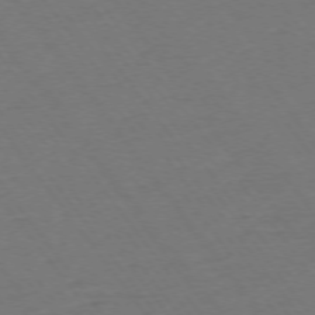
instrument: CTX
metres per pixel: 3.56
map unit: Ap
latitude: -75.2565
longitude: -83.8016
